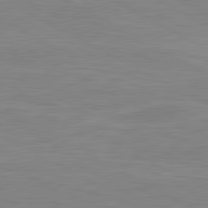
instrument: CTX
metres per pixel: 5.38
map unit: lApd
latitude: 81.0080
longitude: 171.7478
